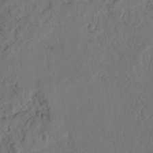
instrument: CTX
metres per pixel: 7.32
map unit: Nhu
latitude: 18.1389
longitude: -77.7827
